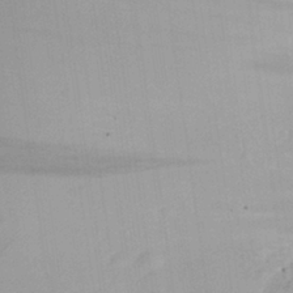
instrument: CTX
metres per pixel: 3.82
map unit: Aa
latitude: 27.6505
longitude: -135.6127
